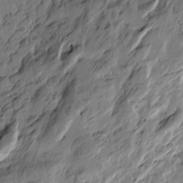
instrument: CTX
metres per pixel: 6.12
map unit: Htu
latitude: -3.9367
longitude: -177.3481
